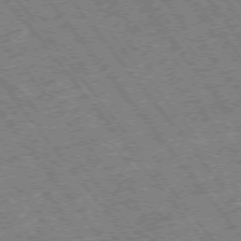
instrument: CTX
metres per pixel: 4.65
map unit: Hpe
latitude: -75.5211
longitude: -20.5735
